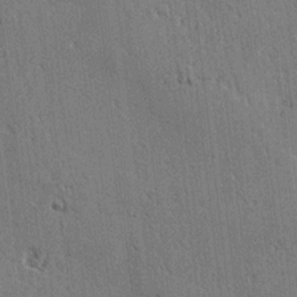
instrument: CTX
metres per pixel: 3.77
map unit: lAvf
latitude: -4.8219
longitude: -113.1592
